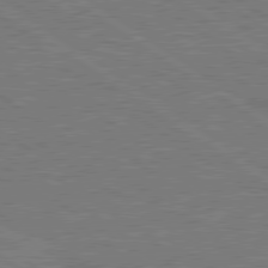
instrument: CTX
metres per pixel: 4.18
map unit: lApd
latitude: 79.5560
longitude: 166.1039
